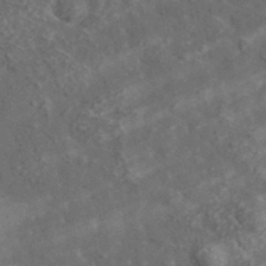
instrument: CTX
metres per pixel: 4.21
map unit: lHvf
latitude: 37.4049
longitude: -89.8017
